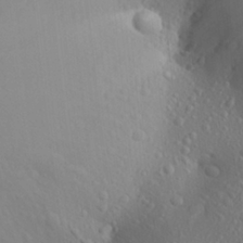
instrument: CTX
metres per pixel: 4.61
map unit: Aa
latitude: 24.4412
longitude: -146.6680
